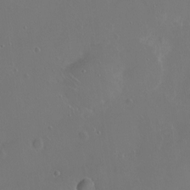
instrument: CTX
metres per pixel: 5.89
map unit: eHh
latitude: 1.1970
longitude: -54.4412
